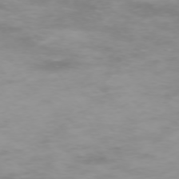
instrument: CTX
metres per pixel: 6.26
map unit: Hpe
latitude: -73.6722
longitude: 4.6140
